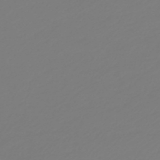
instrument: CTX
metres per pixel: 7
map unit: HNb
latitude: -46.5384
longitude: 55.3510
